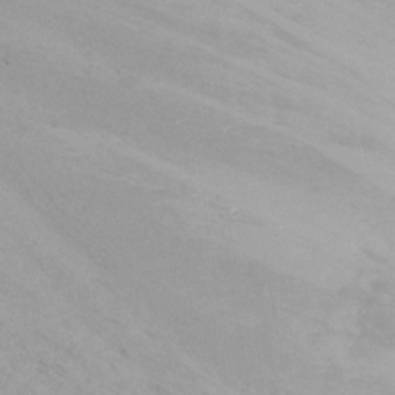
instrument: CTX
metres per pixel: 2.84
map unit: Nhu
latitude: -8.7841
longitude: -49.7450
